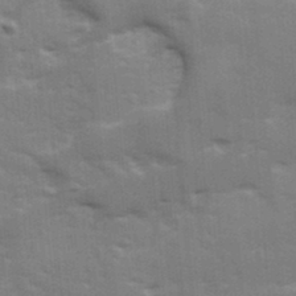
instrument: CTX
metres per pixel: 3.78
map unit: Ave
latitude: 12.4034
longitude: -102.5357
